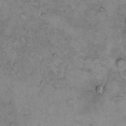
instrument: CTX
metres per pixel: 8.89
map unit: Hto
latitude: 7.1781
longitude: -60.4601
